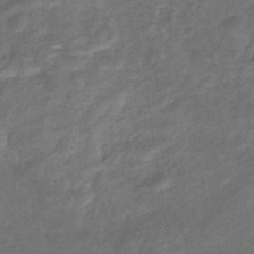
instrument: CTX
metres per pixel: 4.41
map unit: eHb
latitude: -33.7478
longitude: 74.6330
